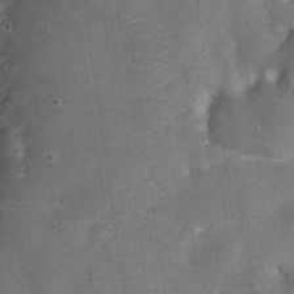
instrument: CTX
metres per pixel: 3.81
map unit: Nve
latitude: -25.6533
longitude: 107.1998
